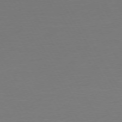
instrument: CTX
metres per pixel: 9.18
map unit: Ap
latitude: -74.9920
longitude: -68.9892
